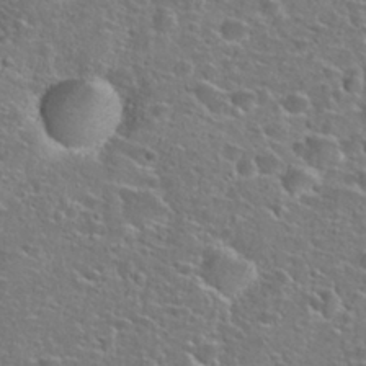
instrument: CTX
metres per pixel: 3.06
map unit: Hto
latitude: 25.9339
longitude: -49.5560
